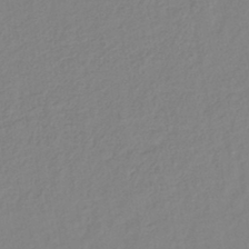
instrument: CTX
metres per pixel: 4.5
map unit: lHb
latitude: -41.5210
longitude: 74.6708
